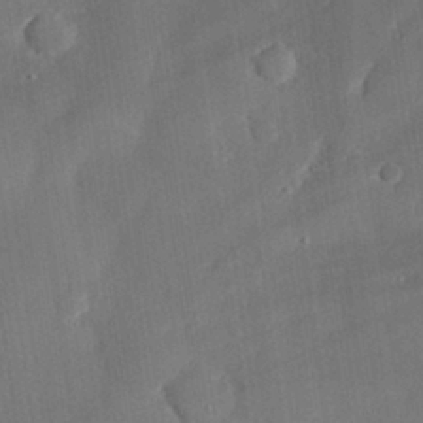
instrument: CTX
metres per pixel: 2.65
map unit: eHh
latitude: 29.8394
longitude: -82.2333
